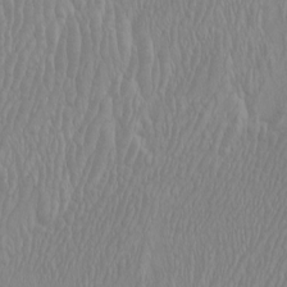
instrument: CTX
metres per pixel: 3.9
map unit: Htu
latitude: -6.7652
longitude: -69.4804
